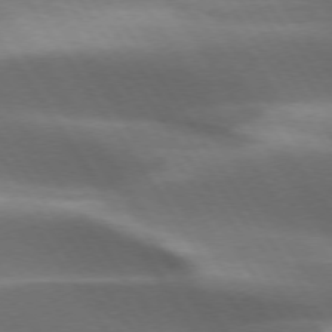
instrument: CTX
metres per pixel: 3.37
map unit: lApd
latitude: 73.5372
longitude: -52.6113
